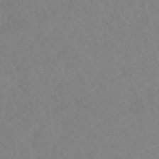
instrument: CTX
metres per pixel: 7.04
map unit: HNhu
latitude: -47.4832
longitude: 27.8989
